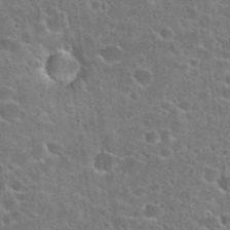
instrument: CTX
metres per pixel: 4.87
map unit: Hto
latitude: 24.0255
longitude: -47.2915
